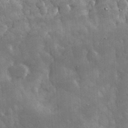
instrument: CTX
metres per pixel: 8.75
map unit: eHh
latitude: 32.3467
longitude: -69.8017
